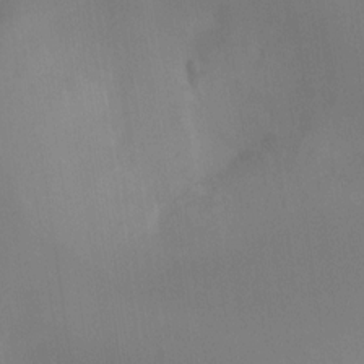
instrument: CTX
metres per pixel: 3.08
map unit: Ht
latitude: -17.1431
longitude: -47.5560
